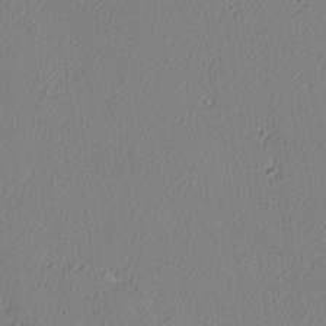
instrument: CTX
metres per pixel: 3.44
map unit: lAvf
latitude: -5.1242
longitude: -108.4790
